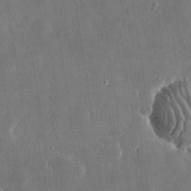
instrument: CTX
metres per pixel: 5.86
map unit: lHvf
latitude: 31.0081
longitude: -92.8569
